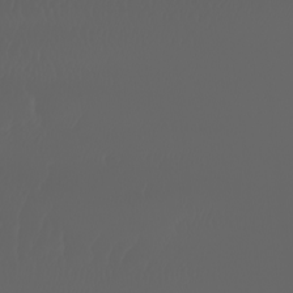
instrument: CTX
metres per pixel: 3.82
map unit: Nhu
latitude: -7.5210
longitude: -84.0444
